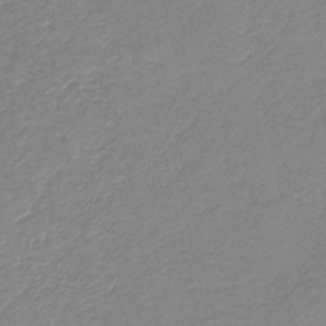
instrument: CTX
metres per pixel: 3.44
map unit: HNb
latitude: -40.5763
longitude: 49.9178
